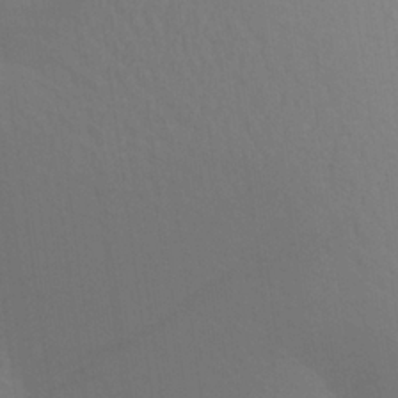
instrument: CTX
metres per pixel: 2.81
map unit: Aa
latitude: 24.7246
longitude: -145.4804
